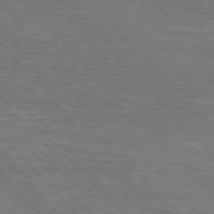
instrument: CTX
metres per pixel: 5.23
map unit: Hpe
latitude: 75.8017
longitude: -155.8772
